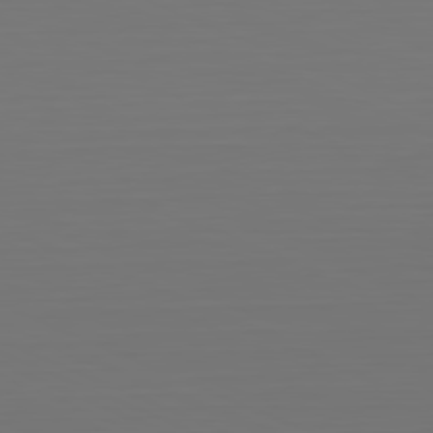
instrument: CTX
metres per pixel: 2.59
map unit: Hpe
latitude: -81.7478
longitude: 6.8219
